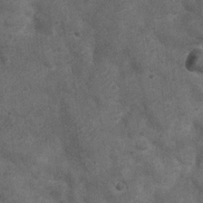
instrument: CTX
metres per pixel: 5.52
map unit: Nhu
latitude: 6.3845
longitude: -22.7624
